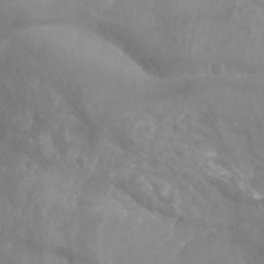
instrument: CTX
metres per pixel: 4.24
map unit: Aa
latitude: -8.3117
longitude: -78.4412
